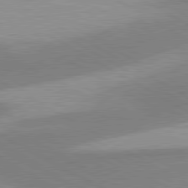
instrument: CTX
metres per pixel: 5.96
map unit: lApd
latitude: 80.3089
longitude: -179.5183
